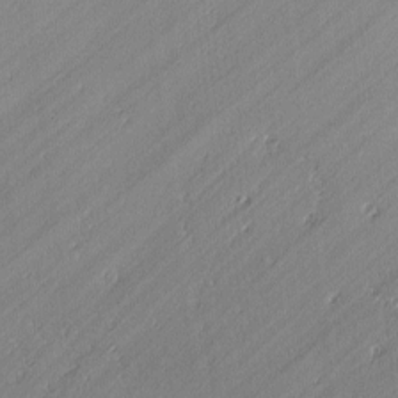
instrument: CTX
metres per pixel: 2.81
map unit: lAvf
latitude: -2.4062
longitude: -108.4223
